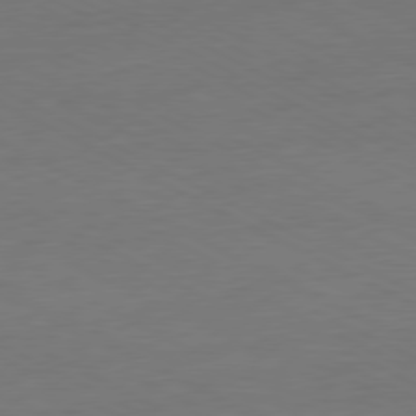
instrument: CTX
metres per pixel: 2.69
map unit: Ap
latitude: -77.5966
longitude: -74.3656
